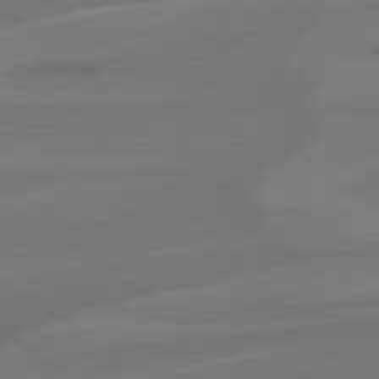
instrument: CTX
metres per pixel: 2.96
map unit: Hpe
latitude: 78.4790
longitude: -126.5357
